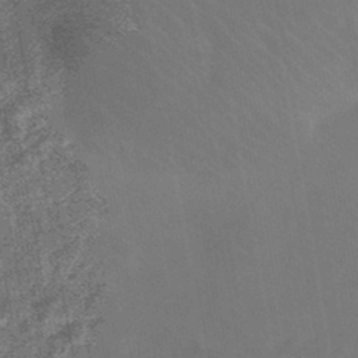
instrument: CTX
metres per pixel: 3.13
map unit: eHb
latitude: -43.5966
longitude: 87.5399
